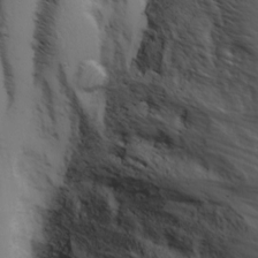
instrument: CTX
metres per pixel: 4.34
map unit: Ave
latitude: 0.7246
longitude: -113.1781
